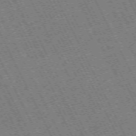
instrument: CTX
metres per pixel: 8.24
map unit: Hpe
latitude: -70.9353
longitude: 10.4440
